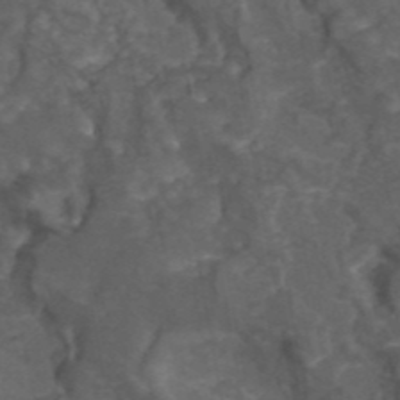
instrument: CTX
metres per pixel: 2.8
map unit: eAb
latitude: 43.9717
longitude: 105.7477
